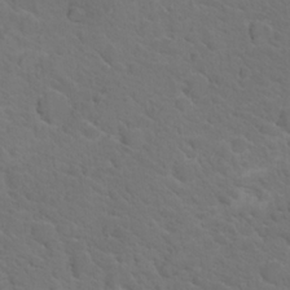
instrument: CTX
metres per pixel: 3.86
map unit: Nhu
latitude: 17.5560
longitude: -33.4426
